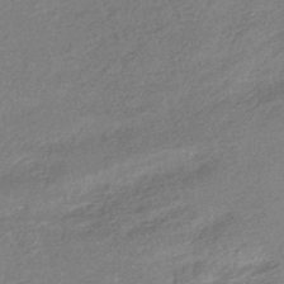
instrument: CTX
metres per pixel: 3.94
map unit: eHb
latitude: -41.9556
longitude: 83.8422
